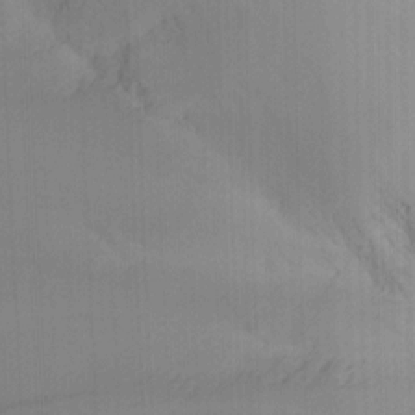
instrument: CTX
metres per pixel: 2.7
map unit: Ave
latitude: 23.2159
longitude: -136.5357
